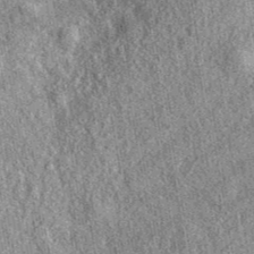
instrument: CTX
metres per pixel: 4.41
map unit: eAb
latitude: 39.1592
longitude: 108.4440
